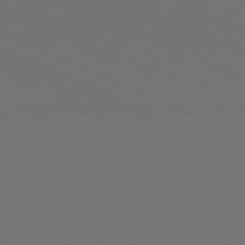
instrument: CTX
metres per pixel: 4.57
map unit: lApd
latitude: 81.4048
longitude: 147.8800
